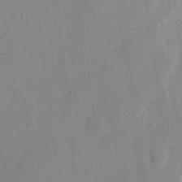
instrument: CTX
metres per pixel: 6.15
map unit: eHh
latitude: 8.3845
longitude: -68.6869
